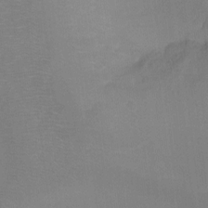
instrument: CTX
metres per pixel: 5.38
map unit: Ht
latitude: -7.9367
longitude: -35.3859
